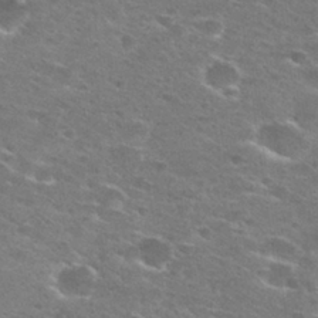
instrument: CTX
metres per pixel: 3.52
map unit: Hto
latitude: 28.1200
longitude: -47.1592
